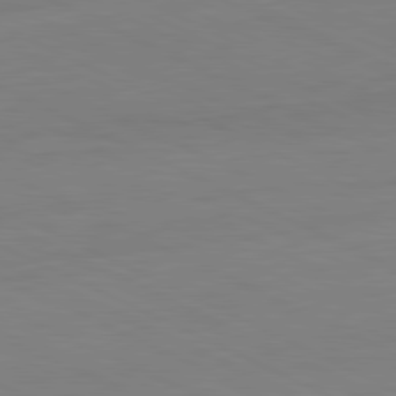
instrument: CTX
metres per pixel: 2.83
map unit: Ap
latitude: -81.9178
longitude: -71.9717
